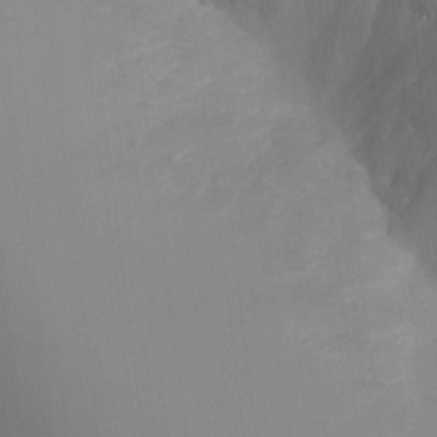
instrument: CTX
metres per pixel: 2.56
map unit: Ht
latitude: -4.8975
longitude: -27.5560
